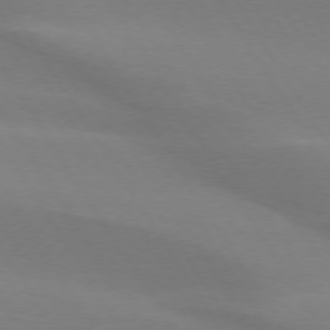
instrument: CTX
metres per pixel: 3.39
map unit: lApd
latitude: 73.8206
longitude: -49.2348
